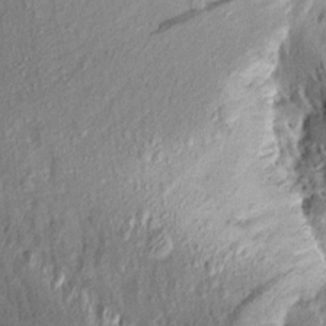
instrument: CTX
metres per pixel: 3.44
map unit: Aa
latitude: 13.9528
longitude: -144.7246
